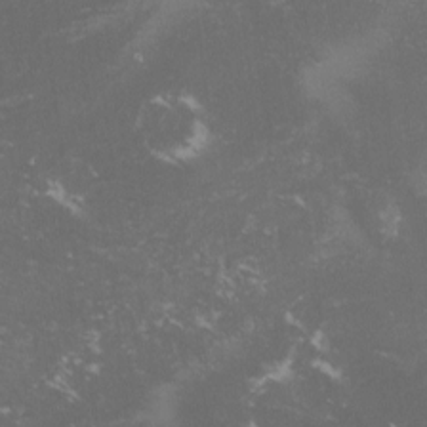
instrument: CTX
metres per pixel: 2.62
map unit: lHvf
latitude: -14.1039
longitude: -99.6127
